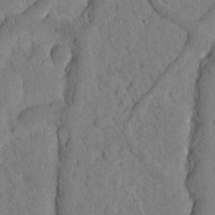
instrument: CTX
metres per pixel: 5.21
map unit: Htu
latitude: -3.2564
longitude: 172.7841
